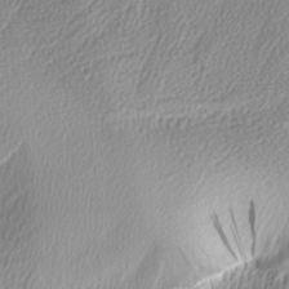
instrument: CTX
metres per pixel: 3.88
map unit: Ave
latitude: -6.5007
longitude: -123.0836
